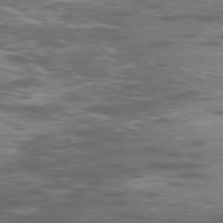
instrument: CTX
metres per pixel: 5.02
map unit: Ap
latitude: -76.8219
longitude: -68.9892
